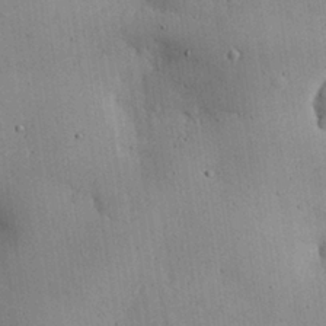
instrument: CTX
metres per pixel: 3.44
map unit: eHh
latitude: 26.4223
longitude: -68.1200
